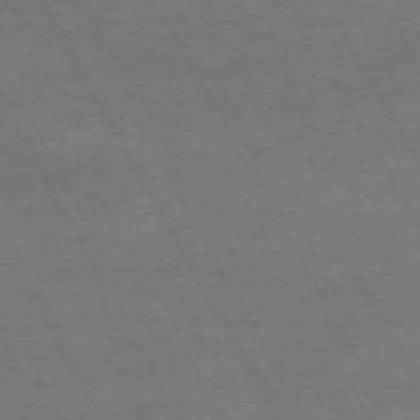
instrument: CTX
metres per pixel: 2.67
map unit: Hpe
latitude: -72.3117
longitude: 8.7463
